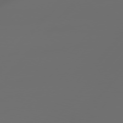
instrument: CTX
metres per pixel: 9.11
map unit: Hpe
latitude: 76.5734
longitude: -140.2522
